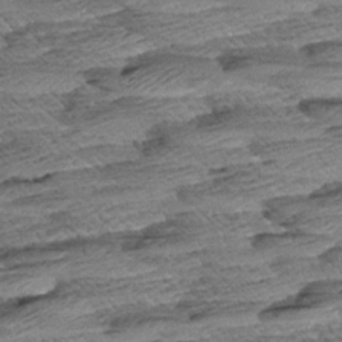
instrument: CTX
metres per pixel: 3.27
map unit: Aa
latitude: 8.6302
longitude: -133.7639
